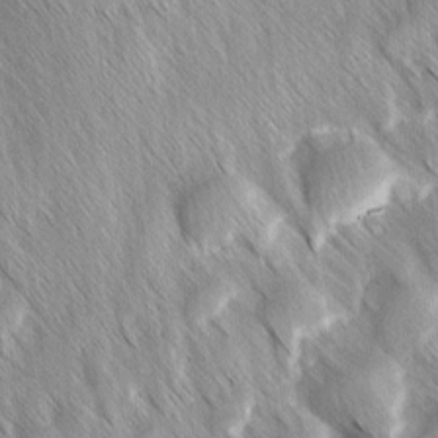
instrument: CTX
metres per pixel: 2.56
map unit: Ave
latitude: 8.9892
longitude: -104.8947
